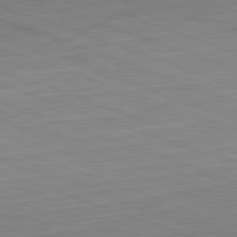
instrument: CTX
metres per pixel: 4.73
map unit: Hpe
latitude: -82.5196
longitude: 13.5399
